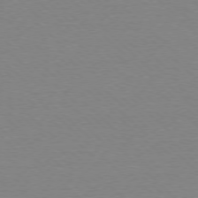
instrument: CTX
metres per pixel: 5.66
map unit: Ap
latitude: -78.0472
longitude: -62.1578
